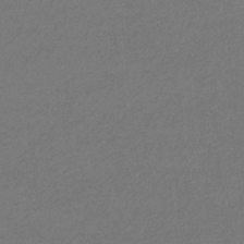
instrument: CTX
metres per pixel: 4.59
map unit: eHb
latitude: -32.9164
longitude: 69.7099
